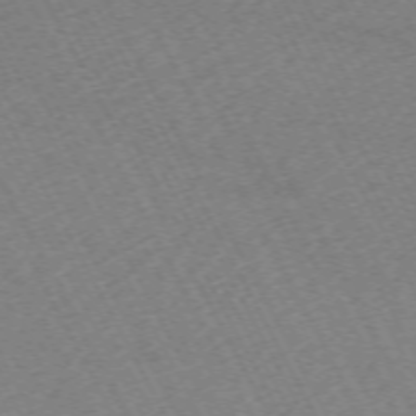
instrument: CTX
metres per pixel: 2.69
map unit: Hpe
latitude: -71.1242
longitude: 9.7666
